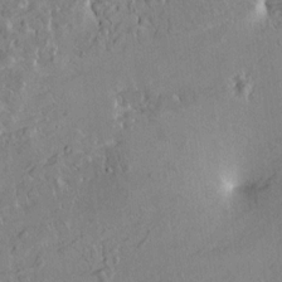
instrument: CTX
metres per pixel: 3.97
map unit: HNhu
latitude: 4.7813
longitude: 3.6343
